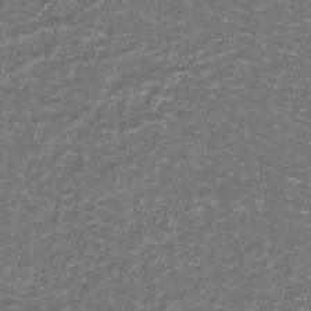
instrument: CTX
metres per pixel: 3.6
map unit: lHb
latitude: -43.3509
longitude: 55.4643
